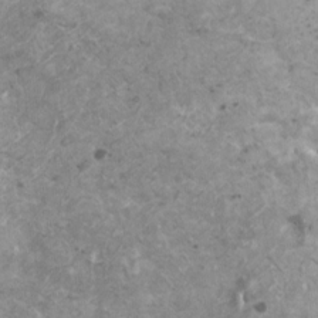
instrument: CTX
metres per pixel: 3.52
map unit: HNhu
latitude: 1.0836
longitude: 2.7085
